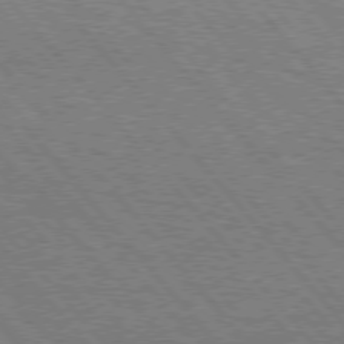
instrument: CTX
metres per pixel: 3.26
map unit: Hpe
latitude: 75.7072
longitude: -140.5734
